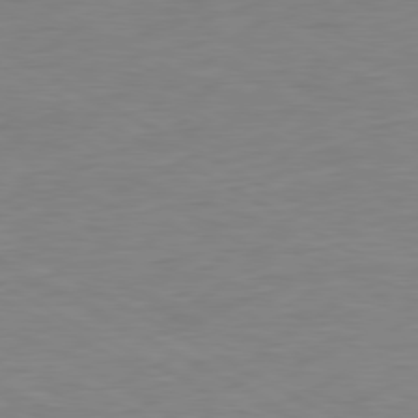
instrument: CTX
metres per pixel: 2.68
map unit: Ap
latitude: -80.5574
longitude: -62.0255
